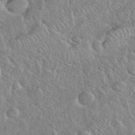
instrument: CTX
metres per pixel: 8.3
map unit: eHh
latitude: 37.6505
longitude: -61.2348
